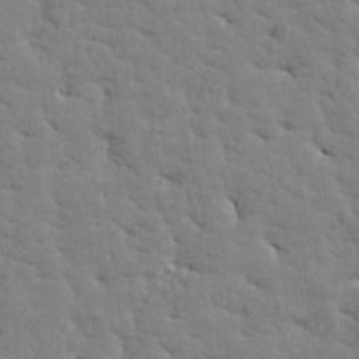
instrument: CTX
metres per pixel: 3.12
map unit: Htu
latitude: -1.8045
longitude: 179.8233
